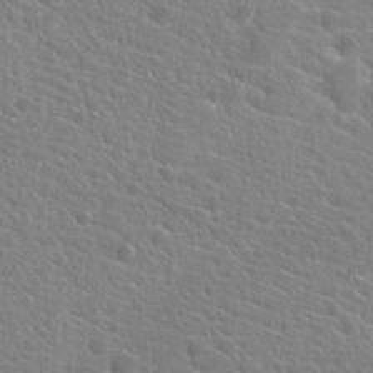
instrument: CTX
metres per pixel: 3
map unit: Hto
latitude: 21.1781
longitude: -39.4426
